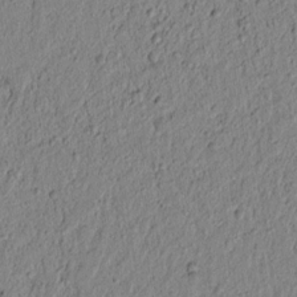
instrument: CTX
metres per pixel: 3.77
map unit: lAvf
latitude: 6.1578
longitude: 165.0676
